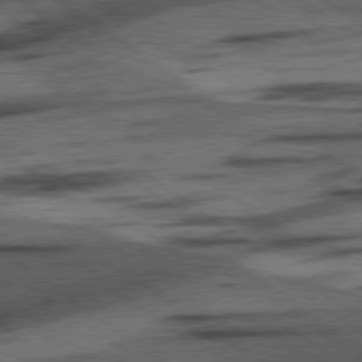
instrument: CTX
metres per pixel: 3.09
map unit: lApd
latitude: 78.3845
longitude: -53.6883
